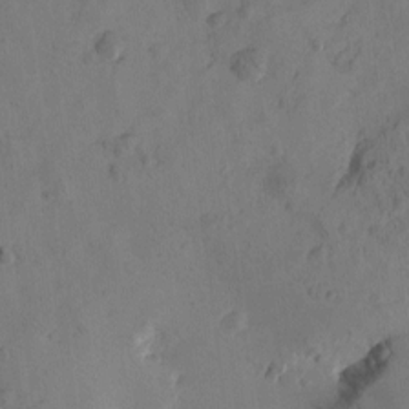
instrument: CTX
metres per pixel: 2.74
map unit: Htu
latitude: -3.3131
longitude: -176.2522
